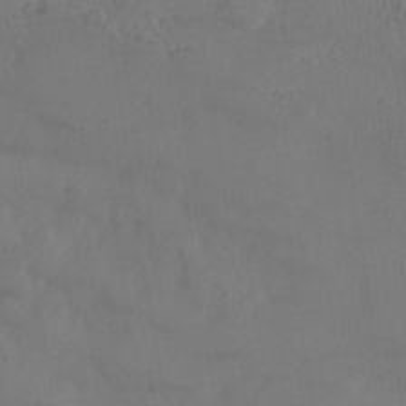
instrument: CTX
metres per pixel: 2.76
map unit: Nhe
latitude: -36.8219
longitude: 138.8597
